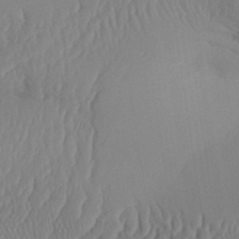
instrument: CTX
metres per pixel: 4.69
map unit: Aa
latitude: 32.4979
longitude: -141.2348
